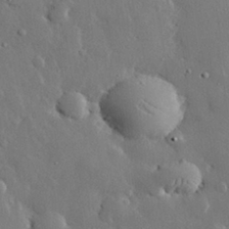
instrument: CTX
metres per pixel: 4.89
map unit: eHh
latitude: 29.8394
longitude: -80.5357
